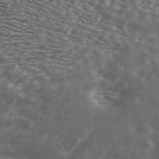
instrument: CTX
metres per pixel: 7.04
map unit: ANa
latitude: 43.8583
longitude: 47.1242
